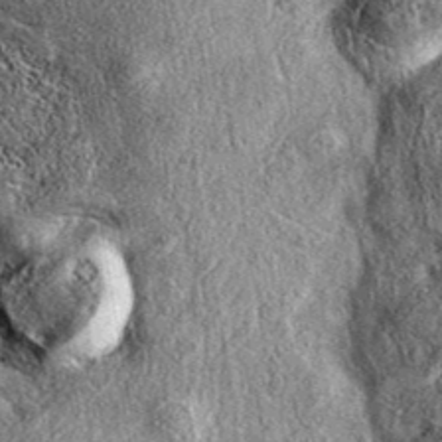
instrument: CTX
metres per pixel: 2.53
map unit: eAb
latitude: 38.9891
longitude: 108.1606
